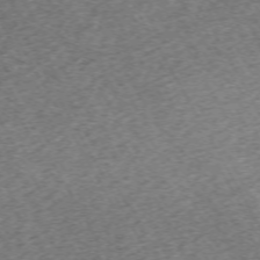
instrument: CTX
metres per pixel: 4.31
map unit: Hpe
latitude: -70.5385
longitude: 13.5777
